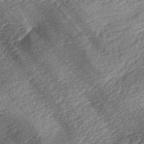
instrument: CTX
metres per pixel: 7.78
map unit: lAa
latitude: -2.9352
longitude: -127.9528
